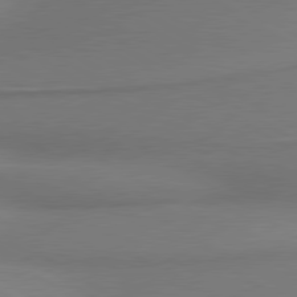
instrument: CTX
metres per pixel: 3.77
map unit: lApd
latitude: 79.9717
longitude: 177.4643
